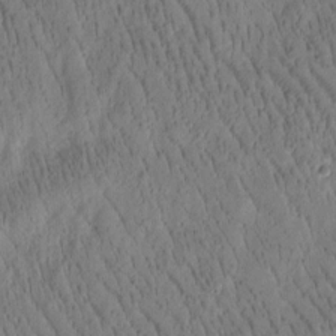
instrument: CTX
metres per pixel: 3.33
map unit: Htu
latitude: -1.8801
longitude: 171.7856
